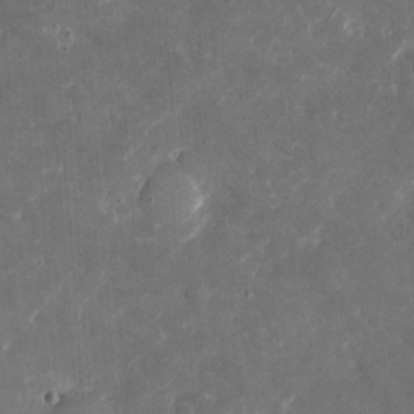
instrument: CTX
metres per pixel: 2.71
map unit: eHh
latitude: 5.0080
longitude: -70.4979
